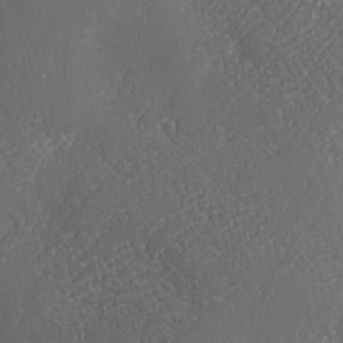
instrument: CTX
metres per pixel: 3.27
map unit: Ave
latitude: -6.9352
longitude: -119.6505
